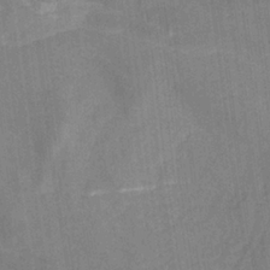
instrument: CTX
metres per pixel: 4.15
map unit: HNhu
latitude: -29.3132
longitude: 67.5021
